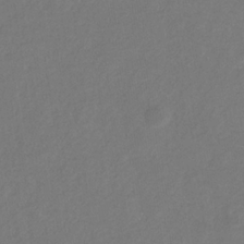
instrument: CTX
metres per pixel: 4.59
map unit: eHb
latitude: -30.1228
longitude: 67.8422
